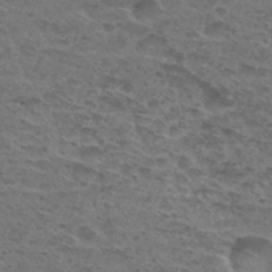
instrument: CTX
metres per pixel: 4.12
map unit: Hto
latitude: 30.1767
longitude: -48.2522
